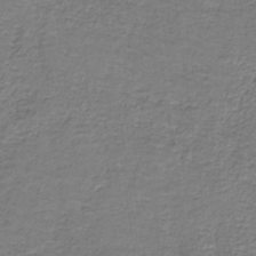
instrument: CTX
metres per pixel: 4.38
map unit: eAb
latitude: -36.3873
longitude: 52.8030
